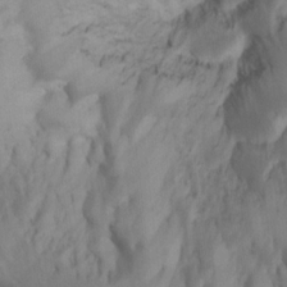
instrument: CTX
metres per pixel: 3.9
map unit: Ht
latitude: 11.6127
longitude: -32.5924
